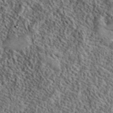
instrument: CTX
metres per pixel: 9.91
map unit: lHvf
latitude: 40.9324
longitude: -88.9136
